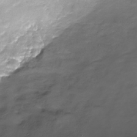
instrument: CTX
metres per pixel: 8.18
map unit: Nhe
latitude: -32.7086
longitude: -92.6112
